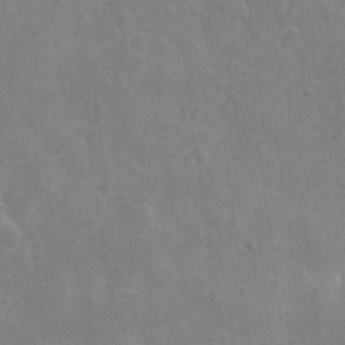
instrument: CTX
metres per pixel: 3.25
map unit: eHh
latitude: 9.0081
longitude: -72.7247
